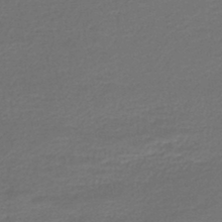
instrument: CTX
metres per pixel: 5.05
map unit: lHb
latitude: -46.4062
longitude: 63.2942
